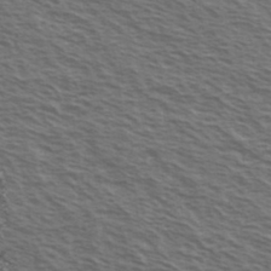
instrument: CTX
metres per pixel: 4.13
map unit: Ave
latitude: 38.2711
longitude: -109.7638
